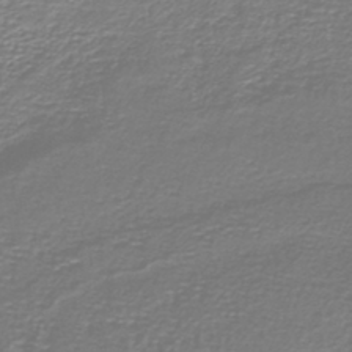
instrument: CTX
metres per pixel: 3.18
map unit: lHb
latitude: -40.2172
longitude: 58.2928
